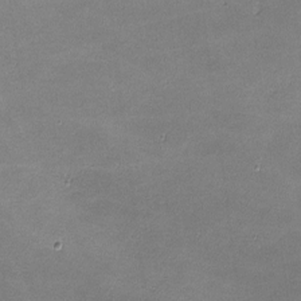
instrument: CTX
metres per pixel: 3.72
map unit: lHvf
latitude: -11.1431
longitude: -103.0647
